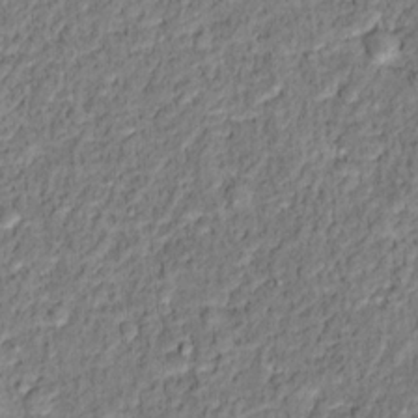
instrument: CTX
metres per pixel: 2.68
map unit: Hto
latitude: 12.4412
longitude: -38.0633
